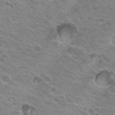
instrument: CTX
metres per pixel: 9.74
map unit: Hto
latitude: 23.6316
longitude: -31.3860
